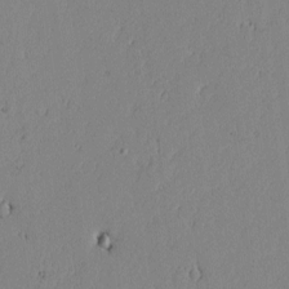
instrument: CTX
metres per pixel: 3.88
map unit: lAvf
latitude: -1.5966
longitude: -106.4412
